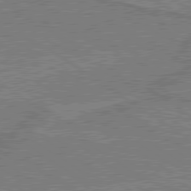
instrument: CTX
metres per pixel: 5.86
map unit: lApd
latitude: 79.6505
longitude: 170.0661
